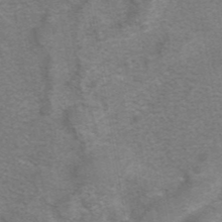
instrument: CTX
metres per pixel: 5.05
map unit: eAb
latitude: 42.0822
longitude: 106.6897
